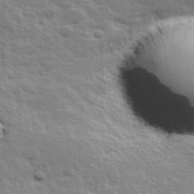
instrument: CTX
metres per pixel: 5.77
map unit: Hve
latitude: 25.3103
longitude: 144.7274
